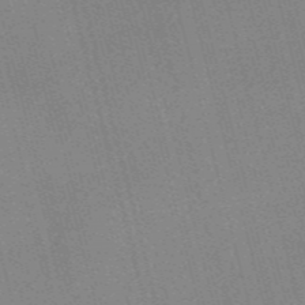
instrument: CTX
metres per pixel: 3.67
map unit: Nve
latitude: -57.4076
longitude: 62.5573
